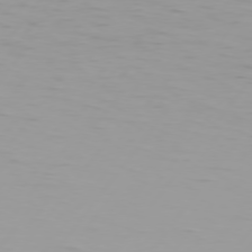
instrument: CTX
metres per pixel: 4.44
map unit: Hpe
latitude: 75.6127
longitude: -125.1592
